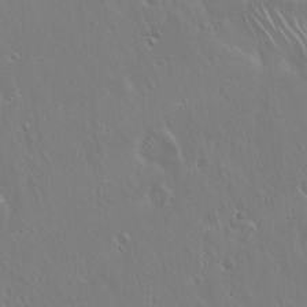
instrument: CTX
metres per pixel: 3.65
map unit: Hto
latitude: 17.6316
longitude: -57.0080
